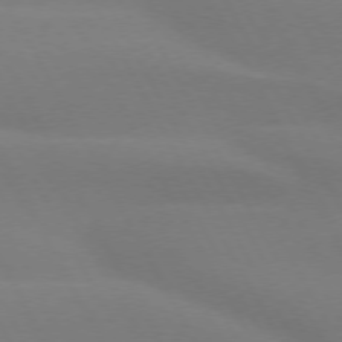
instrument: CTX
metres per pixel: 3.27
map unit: lApd
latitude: 73.7072
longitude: -48.4223
